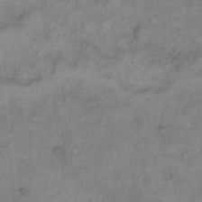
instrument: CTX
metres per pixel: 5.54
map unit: Hto
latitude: 10.0822
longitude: -60.3845
